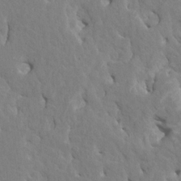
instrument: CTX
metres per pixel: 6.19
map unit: HNhu
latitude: 7.6316
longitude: -3.1592
